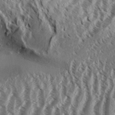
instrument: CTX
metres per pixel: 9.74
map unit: Aa
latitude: 33.1592
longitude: -137.6694
